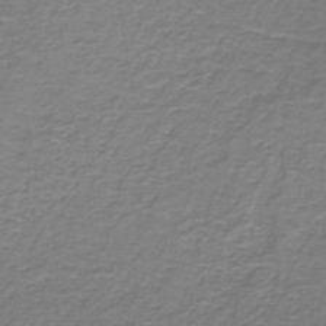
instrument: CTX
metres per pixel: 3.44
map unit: lHb
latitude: -41.9556
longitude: 57.1998
